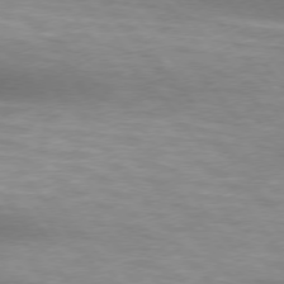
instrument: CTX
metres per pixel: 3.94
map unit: lApd
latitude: 75.0270
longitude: -49.7072
